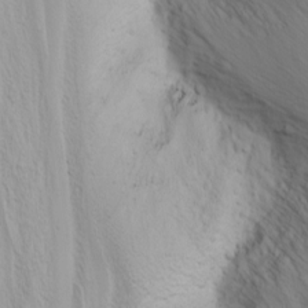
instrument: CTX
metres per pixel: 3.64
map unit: Nhu
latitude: -4.4629
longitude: -85.1403
